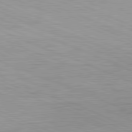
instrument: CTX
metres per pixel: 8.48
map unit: Ap
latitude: -81.9745
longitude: -72.1389
